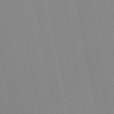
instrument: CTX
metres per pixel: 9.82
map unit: lHb
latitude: -47.1809
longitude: 77.9367
